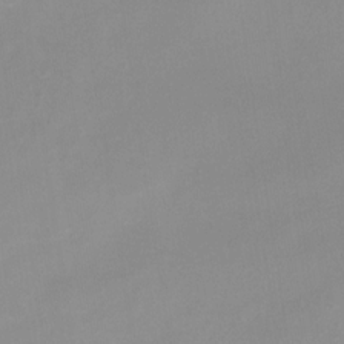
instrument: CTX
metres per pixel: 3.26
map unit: Nhu
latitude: -12.5952
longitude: -50.8380
